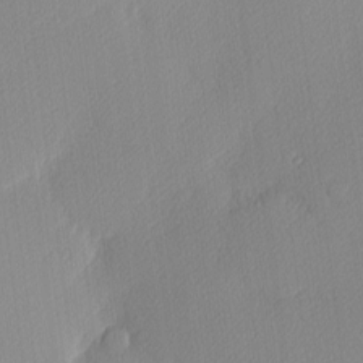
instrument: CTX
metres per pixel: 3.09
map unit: Nhu
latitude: 2.7246
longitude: -75.9717
